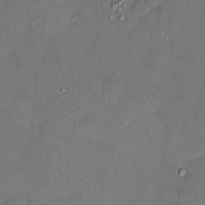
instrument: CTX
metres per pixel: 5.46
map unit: Ht
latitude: -3.4643
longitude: -14.4034
